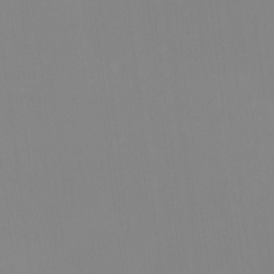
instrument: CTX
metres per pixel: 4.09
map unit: HNhu
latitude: -1.3132
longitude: -5.6316
